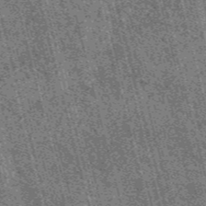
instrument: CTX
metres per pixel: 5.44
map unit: HNb
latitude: -55.5399
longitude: -43.3671
